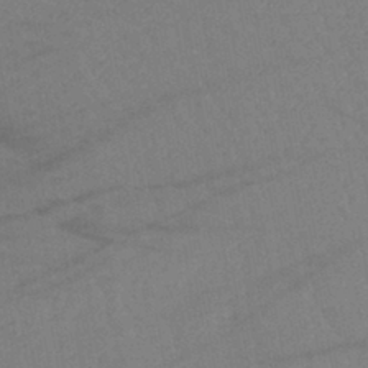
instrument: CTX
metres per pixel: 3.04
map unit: lHb
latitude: -41.5588
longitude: 68.1038
